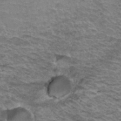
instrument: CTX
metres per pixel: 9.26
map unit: Hto
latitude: 36.8569
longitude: -43.3671
